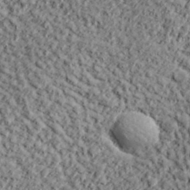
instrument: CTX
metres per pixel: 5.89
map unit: lHvf
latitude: 38.0822
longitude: -91.4426
